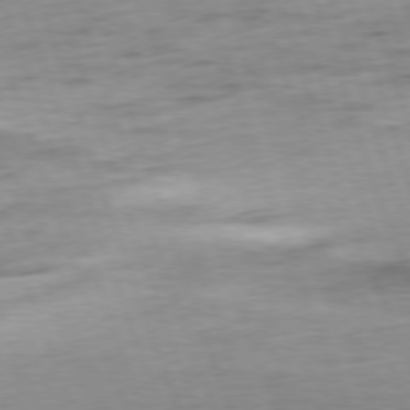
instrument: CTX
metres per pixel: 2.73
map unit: Ap
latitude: -76.6141
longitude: -72.4601
